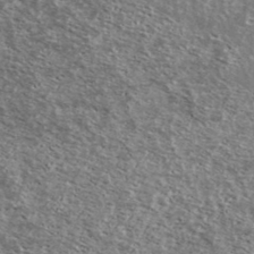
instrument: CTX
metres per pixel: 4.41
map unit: Ave
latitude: 39.1781
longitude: -108.4034
